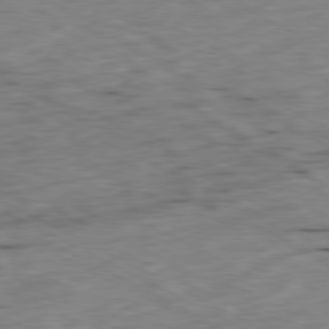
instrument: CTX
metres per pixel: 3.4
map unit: Ap
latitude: -79.6721
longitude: -68.2901
